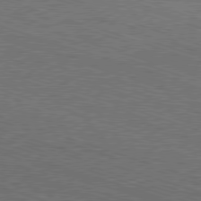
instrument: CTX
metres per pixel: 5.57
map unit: Ap
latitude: -81.3888
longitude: -72.4034
